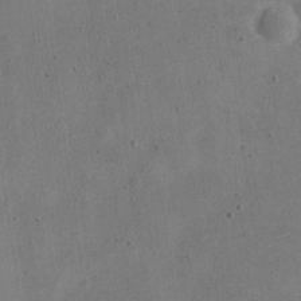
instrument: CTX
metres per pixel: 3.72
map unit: Nve
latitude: -24.8408
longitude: 107.6533
